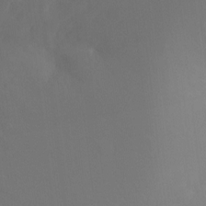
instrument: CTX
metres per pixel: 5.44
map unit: Ht
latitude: -11.6722
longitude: -45.4237
